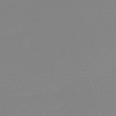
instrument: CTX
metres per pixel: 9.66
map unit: eHh
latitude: -61.4832
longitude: 52.1794
